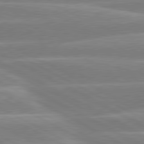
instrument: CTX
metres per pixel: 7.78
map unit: lApd
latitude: 80.3656
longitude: -135.1214
